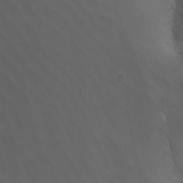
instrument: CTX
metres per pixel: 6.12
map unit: Nhu
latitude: -7.1620
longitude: -85.8772
